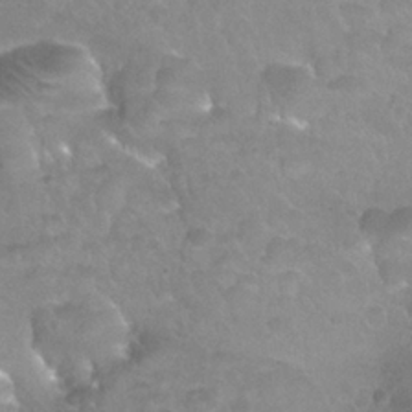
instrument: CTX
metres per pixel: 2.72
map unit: Nhu
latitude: 24.7246
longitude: -53.7261
